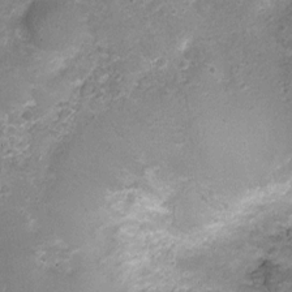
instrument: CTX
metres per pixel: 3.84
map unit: Nhu
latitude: 3.0836
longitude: -17.2914
